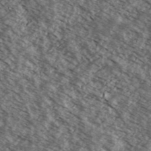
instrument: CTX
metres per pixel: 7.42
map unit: Ave
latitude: 38.4790
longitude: -110.5168
